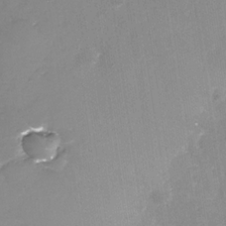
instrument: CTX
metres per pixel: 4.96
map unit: Nhe
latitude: -33.0865
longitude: -87.7638
